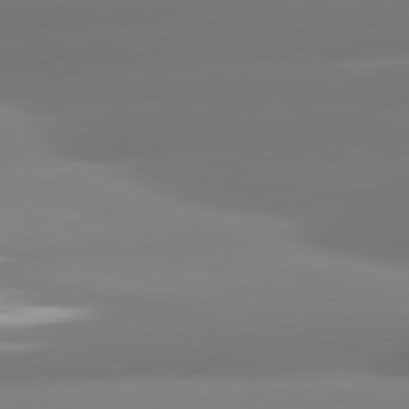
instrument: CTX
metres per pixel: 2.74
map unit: lApd
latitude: 80.7435
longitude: -160.6679
